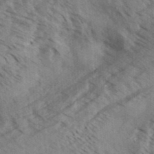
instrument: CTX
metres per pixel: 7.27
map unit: Aa
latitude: 32.7813
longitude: -139.2159
